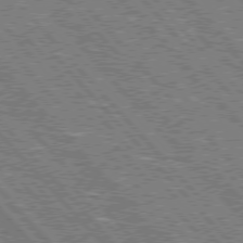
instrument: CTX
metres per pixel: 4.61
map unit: Hpe
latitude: 75.9906
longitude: -126.5924
